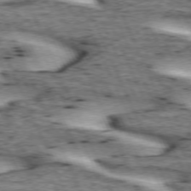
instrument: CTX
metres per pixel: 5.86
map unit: lApd
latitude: 73.0270
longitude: -54.1011
